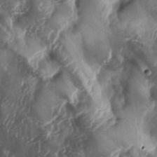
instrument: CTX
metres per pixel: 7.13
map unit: lAa
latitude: -5.7099
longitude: -126.8947
